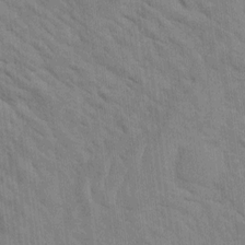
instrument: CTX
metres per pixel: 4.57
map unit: Htu
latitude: 1.8205
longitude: 143.4265
